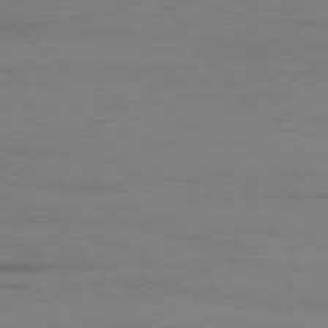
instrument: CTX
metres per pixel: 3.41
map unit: Ap
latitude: -79.4832
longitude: -70.6490
